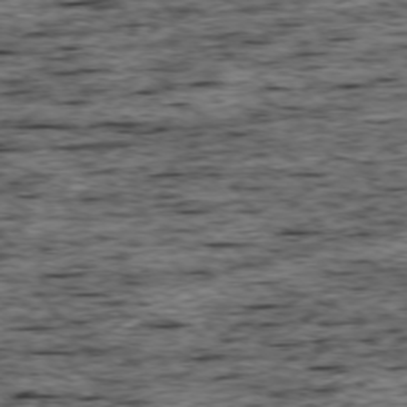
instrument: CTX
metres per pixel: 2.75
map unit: Ap
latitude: -75.5399
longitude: -92.4412
